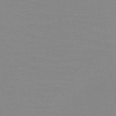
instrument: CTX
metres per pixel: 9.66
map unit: HNb
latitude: -48.8408
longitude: -49.4048
